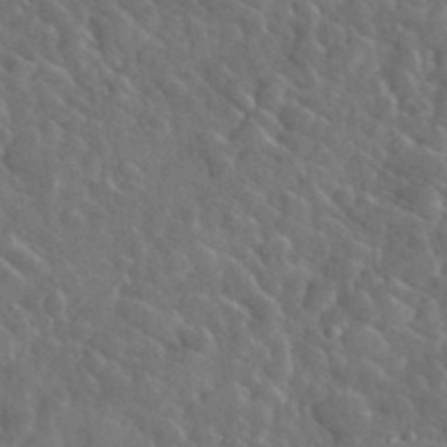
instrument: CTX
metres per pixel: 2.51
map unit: lHvf
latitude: 37.1214
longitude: -89.9717
